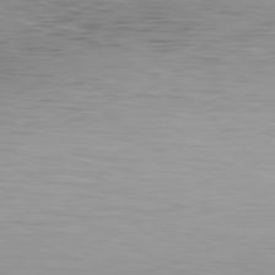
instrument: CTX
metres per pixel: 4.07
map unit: Hpe
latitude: -81.1053
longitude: 18.8975
